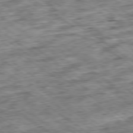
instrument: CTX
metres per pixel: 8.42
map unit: Ap
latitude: -79.5777
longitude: -75.9528
